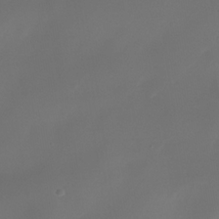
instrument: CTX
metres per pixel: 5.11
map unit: Nhe
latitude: -34.7085
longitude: -144.8380
